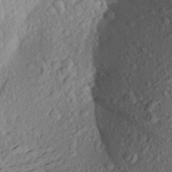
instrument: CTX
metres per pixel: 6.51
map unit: Aa
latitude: 23.0269
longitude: -149.9339
